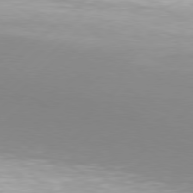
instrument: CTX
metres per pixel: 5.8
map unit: Hpe
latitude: 77.7638
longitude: -131.4238
